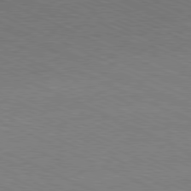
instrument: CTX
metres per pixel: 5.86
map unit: Hpe
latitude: -81.1998
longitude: 15.6533
